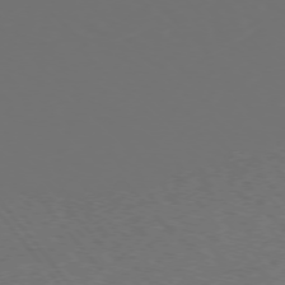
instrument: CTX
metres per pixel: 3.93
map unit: Ap
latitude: -76.7652
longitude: -62.2901
